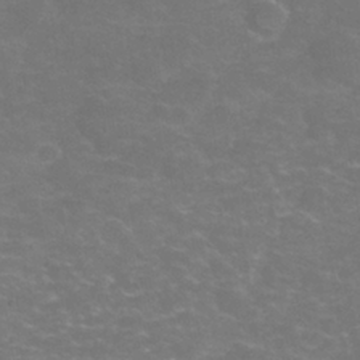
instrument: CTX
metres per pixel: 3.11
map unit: Hve
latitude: -30.6896
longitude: 95.3509
